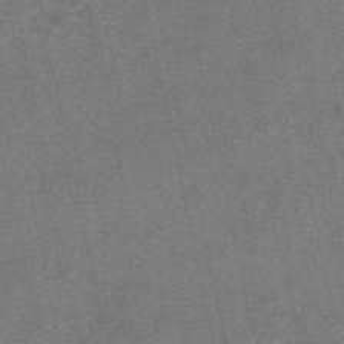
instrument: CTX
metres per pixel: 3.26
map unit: eAb
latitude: 47.7828
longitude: 104.8786
